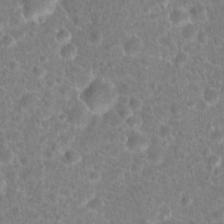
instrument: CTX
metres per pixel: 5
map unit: Hto
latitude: 18.3656
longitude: -41.0080
